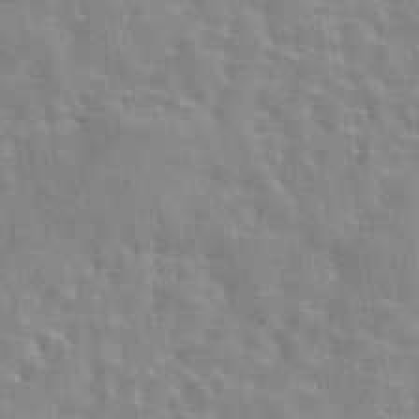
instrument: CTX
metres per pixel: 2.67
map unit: eAb
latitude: 44.0822
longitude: 113.3699
